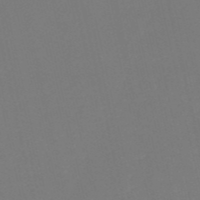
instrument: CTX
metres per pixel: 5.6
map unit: HNb
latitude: -54.7274
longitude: -39.1592
